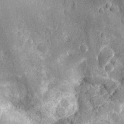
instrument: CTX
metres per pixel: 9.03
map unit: Nhu
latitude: -13.6722
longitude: -23.7072
